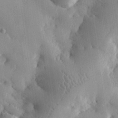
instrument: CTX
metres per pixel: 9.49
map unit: eHh
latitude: 30.4979
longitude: -79.4616
